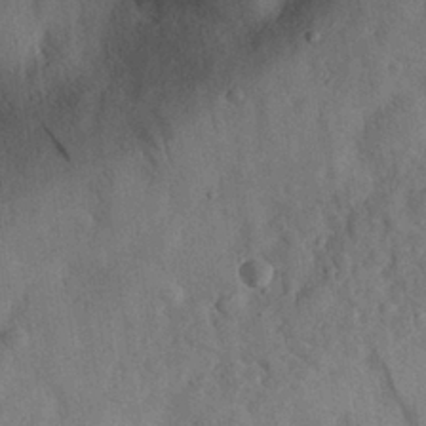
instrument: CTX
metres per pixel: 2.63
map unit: eHh
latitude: 28.8758
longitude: -76.0633
